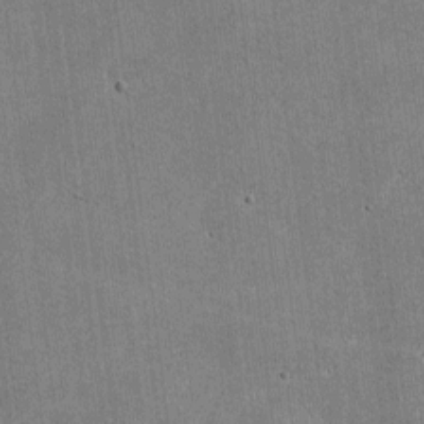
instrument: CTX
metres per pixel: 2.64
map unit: lHvf
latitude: -8.9919
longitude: -101.1025
